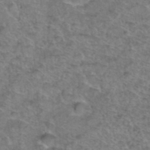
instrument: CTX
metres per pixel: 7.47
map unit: Hto
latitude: 36.9703
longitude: -47.3104
